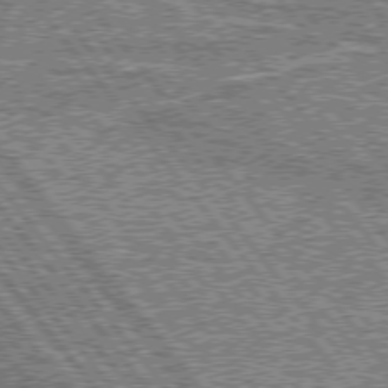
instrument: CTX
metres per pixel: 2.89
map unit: lApd
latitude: 75.5371
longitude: -77.2159
